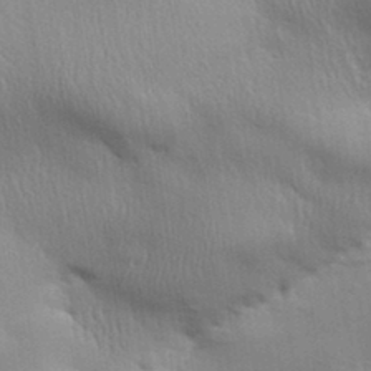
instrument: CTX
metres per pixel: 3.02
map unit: Aa
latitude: 32.9136
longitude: -141.0458
